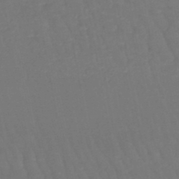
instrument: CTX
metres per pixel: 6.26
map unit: lHb
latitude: -45.8800
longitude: 77.5588
